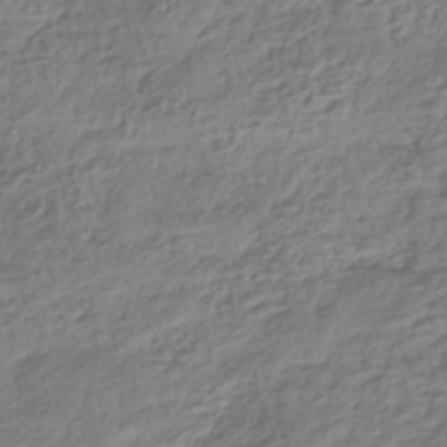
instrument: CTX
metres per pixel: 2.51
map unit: HNhu
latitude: -43.0864
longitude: 106.3684
